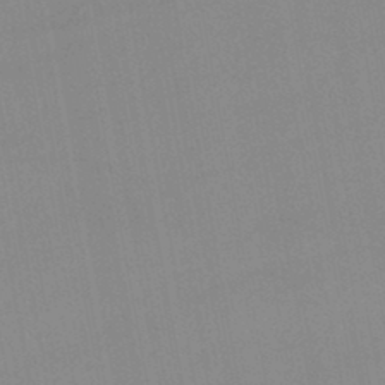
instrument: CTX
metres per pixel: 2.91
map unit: lHb
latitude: -44.1228
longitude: 77.1053
